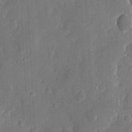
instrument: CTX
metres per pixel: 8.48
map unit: eHh
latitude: 6.8002
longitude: -68.8947
